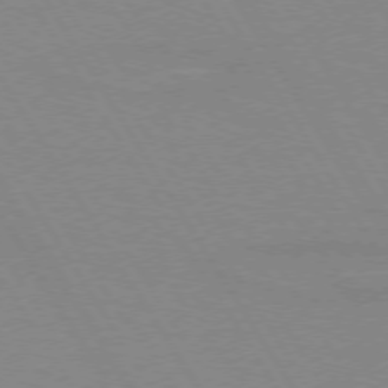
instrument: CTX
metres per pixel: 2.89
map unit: lApd
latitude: 73.4994
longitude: -56.0444
